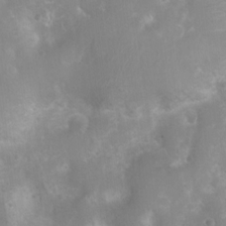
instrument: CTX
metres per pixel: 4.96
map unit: Nhu
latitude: 8.0822
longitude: -21.0837
